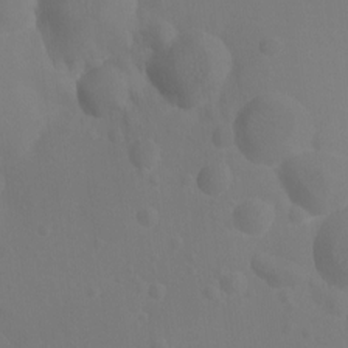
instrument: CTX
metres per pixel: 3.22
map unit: Ht
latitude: -3.8611
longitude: -25.7449
